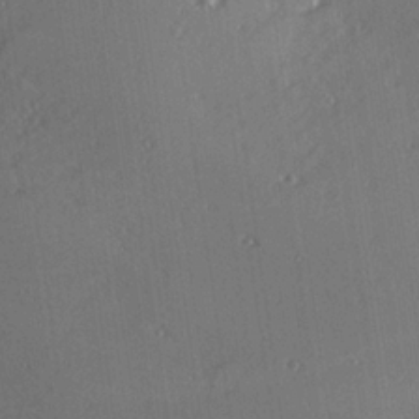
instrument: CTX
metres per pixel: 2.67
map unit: Hve
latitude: 25.4804
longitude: -93.0080
